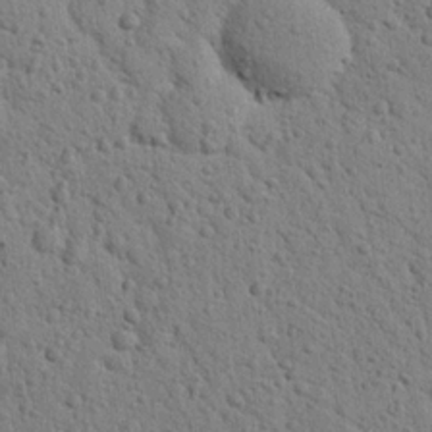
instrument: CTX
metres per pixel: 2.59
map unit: Nhu
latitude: 22.4223
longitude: -77.1025
